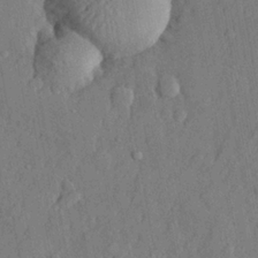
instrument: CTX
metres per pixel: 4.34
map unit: lHvf
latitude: 21.7828
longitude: 143.8044
